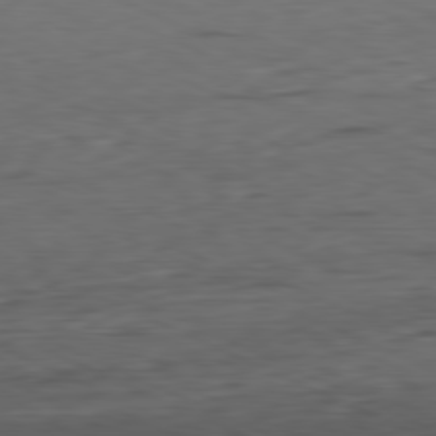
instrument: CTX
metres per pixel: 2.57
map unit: Ap
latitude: -81.2376
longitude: -68.2523
